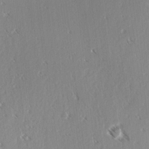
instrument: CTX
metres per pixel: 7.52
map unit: lAvf
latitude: 3.8205
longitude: -105.8206
